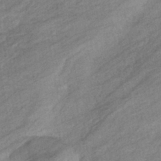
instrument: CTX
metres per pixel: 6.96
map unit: eHb
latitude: -40.5951
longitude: 83.2565
